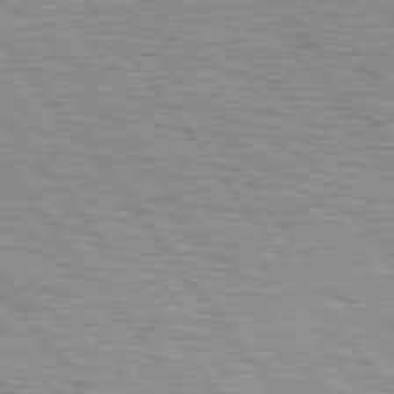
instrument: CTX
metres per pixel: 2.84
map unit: lApd
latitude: 75.1025
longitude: -75.6694
